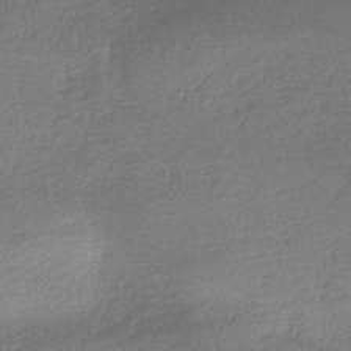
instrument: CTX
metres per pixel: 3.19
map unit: HNb
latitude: -34.9164
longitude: 59.6721
